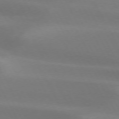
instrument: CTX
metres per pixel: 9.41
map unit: lApd
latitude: 73.3293
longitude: -49.2915
